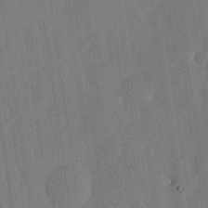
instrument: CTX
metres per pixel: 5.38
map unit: lHvf
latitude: 19.4615
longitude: -114.5734
